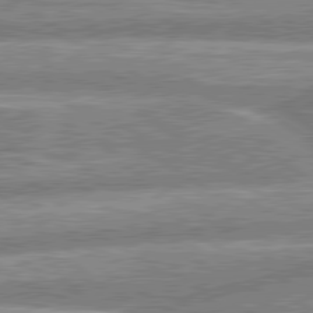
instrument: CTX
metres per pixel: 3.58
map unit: lApd
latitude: 80.3656
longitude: -164.7624
